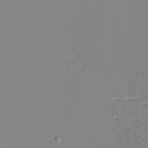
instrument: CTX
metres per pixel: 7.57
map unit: eHh
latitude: -4.1039
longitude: -82.8191
